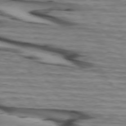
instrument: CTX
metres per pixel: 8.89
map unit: lApd
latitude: 73.7828
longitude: -64.4412
